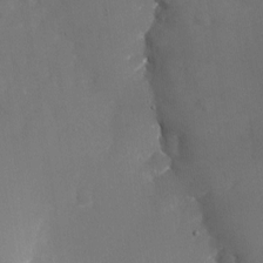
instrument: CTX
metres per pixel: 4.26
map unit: Nhu
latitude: -23.7100
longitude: -70.5168
